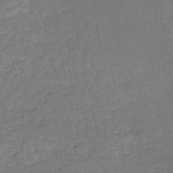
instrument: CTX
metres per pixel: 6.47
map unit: HNb
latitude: -51.2943
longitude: -40.6490
